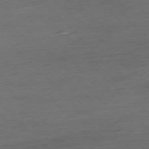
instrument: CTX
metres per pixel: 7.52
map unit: Hpe
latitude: -77.4076
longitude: -13.7828
